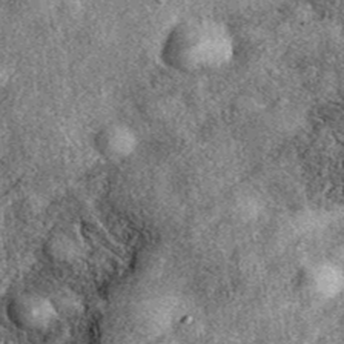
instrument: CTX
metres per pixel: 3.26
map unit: eAb
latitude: 39.7450
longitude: 107.9367
